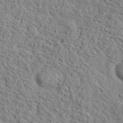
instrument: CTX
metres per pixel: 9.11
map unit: lHvf
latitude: 36.9136
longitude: -87.3859
